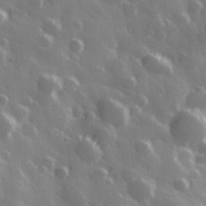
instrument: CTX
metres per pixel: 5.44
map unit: Hve
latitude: 28.5168
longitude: 146.7274
